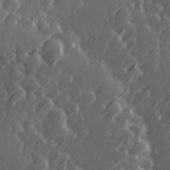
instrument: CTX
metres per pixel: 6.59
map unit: Hve
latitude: 26.7813
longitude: 146.1606
